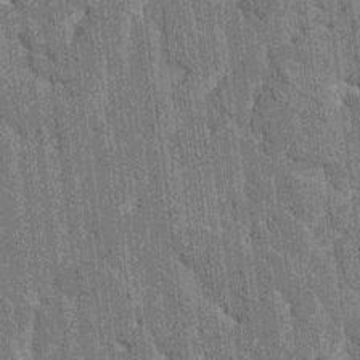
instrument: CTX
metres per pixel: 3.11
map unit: HNhu
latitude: 6.8569
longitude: -6.1011
